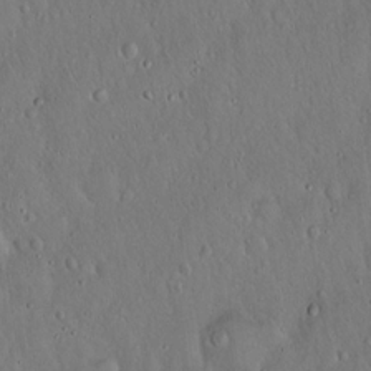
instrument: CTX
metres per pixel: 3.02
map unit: Hto
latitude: 16.8002
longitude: -57.4804
